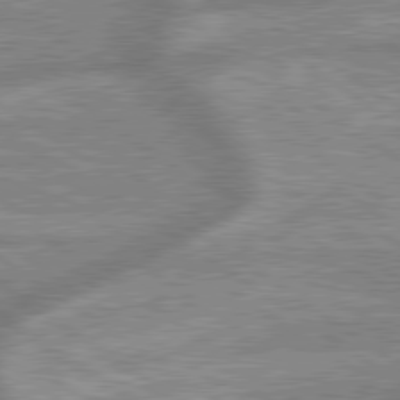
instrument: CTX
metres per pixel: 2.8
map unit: lApd
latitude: 79.5938
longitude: -169.4993
